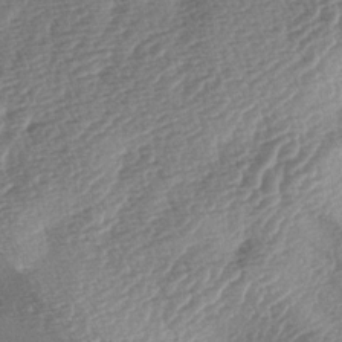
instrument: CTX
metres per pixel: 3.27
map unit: lAa
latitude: -3.5399
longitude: -128.8569
